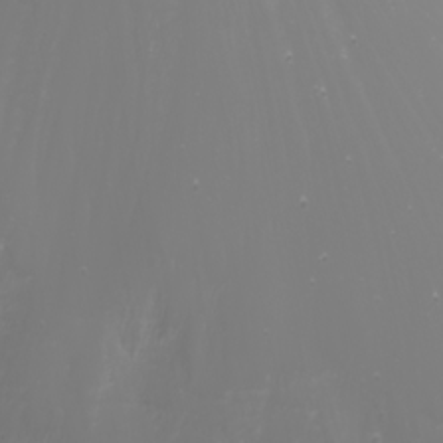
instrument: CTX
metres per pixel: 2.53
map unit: Nhu
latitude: -1.8612
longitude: -75.9150
